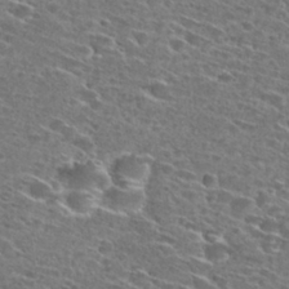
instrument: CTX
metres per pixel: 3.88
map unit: Hto
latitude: 27.7450
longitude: -46.4979
